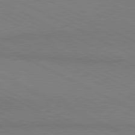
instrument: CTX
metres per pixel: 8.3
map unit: lApd
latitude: 80.8758
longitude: 148.6330
